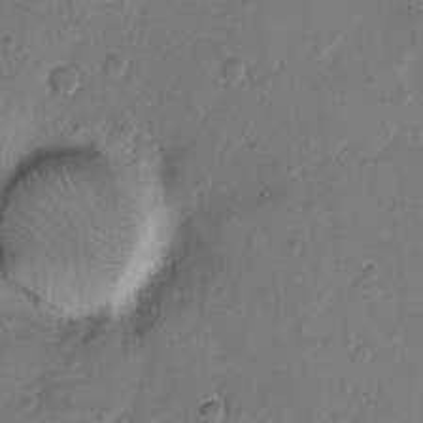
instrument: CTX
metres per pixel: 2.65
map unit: Hto
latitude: 7.5182
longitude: -62.1578
